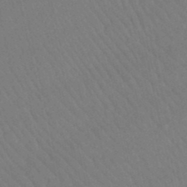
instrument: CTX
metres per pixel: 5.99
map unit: lHb
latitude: -46.4440
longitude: 77.5399
